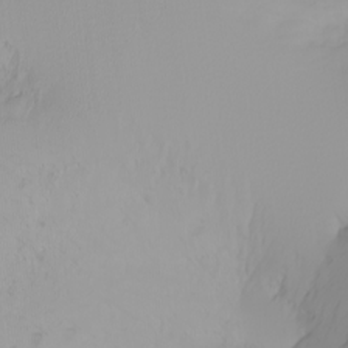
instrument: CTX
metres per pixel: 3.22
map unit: Nhu
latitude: -4.0094
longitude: -84.4790
